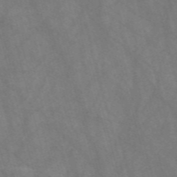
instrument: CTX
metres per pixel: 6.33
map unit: Nve
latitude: -58.0094
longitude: 64.1228
